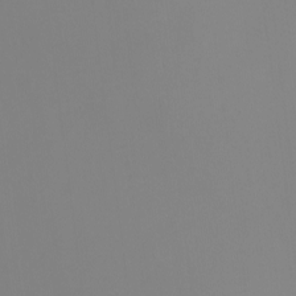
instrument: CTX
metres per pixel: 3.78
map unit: Nhu
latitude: -8.9731
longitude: -84.6491
